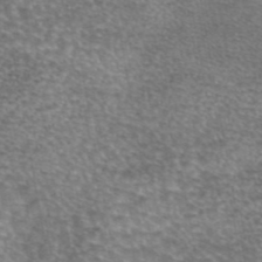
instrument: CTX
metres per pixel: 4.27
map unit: eAb
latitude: 44.9891
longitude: 103.8233
